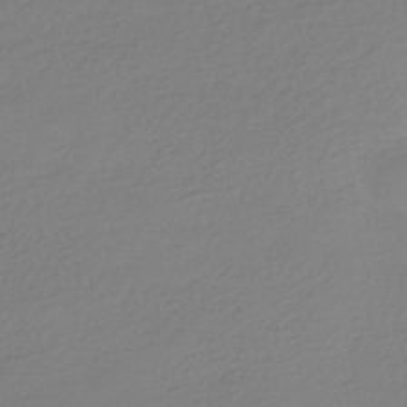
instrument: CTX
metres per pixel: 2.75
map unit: HNhu
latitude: -41.7100
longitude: 96.9164
